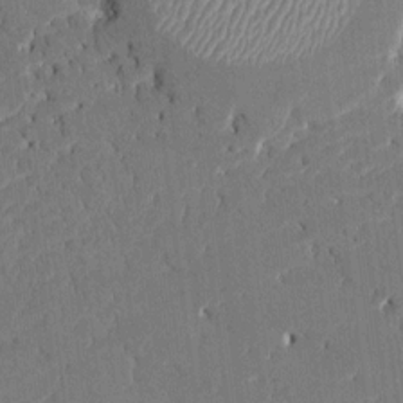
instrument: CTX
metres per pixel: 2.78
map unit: HNhu
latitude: 8.2523
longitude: -5.2348
